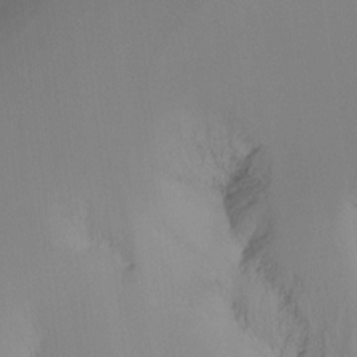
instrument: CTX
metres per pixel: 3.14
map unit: Ht
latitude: -16.5574
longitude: -45.4048
